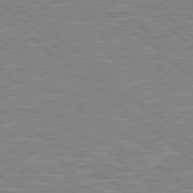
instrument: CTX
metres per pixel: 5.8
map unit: Hpe
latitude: 78.4979
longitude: 179.5210
